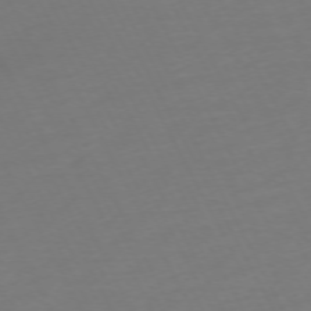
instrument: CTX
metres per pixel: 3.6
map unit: Ap
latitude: -74.0283
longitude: -69.8206
